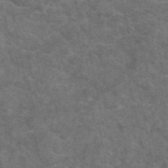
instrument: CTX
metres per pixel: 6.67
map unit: eAb
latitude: 49.5749
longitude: 112.6330
